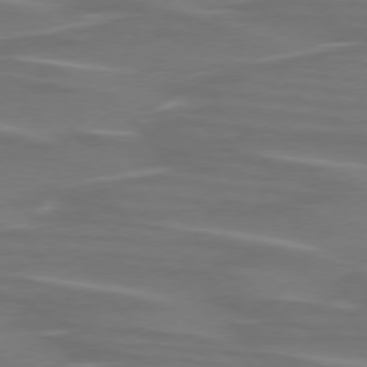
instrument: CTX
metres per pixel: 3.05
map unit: lApd
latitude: 75.5371
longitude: -80.0822
